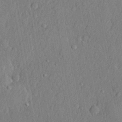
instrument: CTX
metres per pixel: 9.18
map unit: lHvf
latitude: 21.8206
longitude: 143.7099
